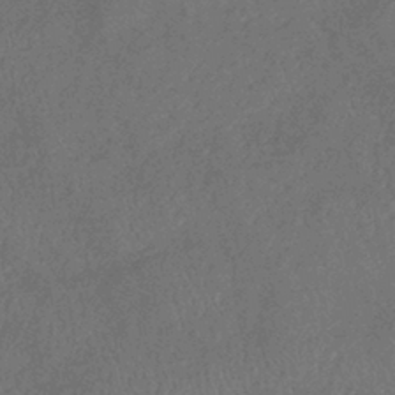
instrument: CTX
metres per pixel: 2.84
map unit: eHb
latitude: -39.8611
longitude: 77.3321
